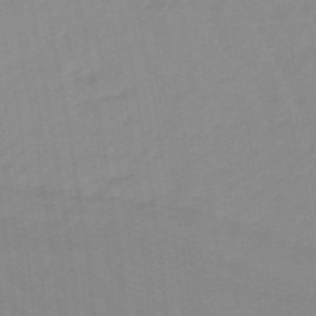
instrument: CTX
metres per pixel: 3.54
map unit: lHb
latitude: -48.1228
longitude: 83.7100
